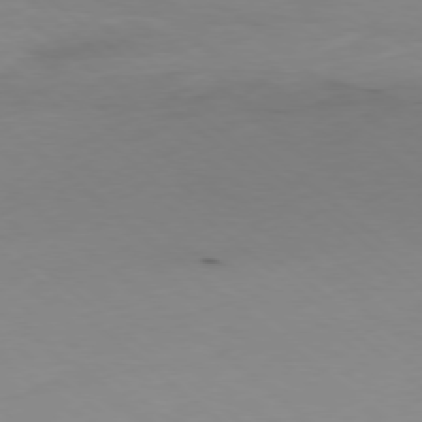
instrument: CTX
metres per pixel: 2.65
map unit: Ap
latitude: -78.7463
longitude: -74.2900
